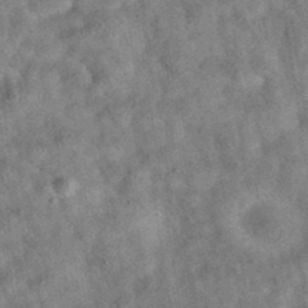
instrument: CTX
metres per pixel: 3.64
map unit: eAb
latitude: 35.8583
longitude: 115.3132
